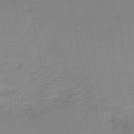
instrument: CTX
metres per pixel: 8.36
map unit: HNb
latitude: -50.8219
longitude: -50.8758
